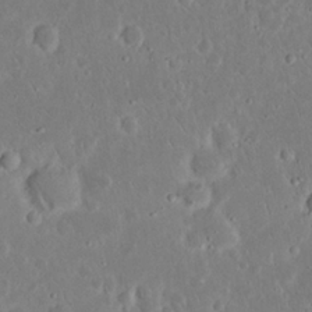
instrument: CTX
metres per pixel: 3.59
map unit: Nhu
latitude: 23.4237
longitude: -71.1403
